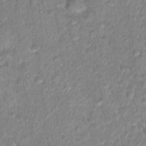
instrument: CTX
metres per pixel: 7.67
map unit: Hto
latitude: 16.6113
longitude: -40.0822
